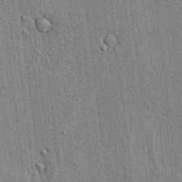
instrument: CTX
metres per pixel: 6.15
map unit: lAvf
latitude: 6.9703
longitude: 166.8975
